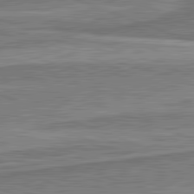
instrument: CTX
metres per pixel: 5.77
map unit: lApd
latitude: 82.1577
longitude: 167.7289
